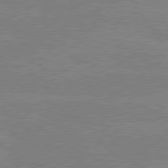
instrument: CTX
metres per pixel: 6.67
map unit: lApd
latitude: 80.2900
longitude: -127.7639
